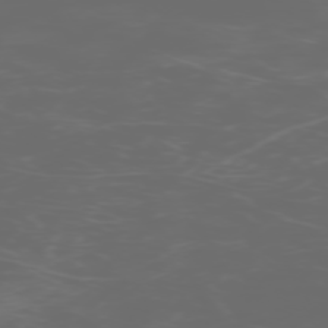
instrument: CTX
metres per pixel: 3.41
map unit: Hpe
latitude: -73.5210
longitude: 5.5588
